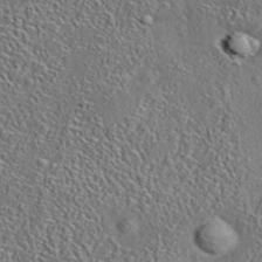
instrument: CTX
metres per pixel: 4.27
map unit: eAb
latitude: 35.4237
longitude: 111.7855
